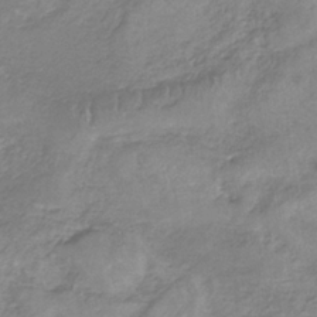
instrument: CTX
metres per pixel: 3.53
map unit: HNb
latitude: -34.7841
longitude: 56.0094
